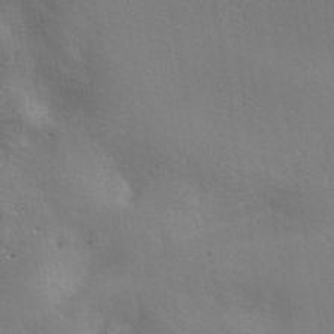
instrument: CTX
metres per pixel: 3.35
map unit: ANa
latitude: 41.3481
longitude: 55.8045
